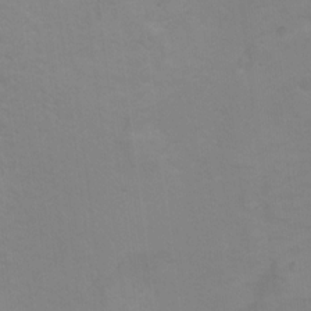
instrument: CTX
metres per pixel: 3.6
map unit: Ht
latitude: 10.2523
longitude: -32.7057
